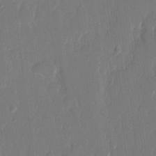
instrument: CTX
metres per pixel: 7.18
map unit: eHh
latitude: 14.1578
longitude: -70.8002
